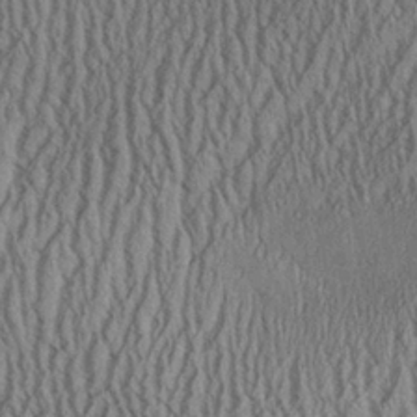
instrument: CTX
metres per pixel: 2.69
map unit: Aa
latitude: 26.3467
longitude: -133.9339
